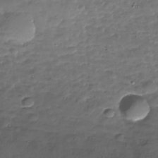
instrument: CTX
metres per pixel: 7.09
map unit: Nhu
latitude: -27.6155
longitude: -59.8961
